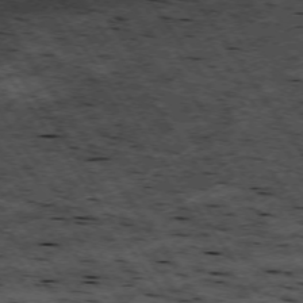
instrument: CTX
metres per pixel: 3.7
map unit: Hpe
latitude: -74.0472
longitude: 3.7099
